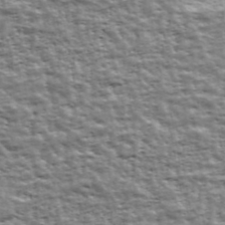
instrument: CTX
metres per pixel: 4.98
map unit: Ave
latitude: 43.3104
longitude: -111.9528
